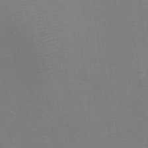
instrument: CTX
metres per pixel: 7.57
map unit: Ht
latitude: -9.2376
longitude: -24.3089
